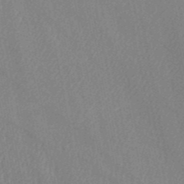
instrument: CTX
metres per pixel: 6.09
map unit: HNb
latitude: -52.5195
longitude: -50.3467
